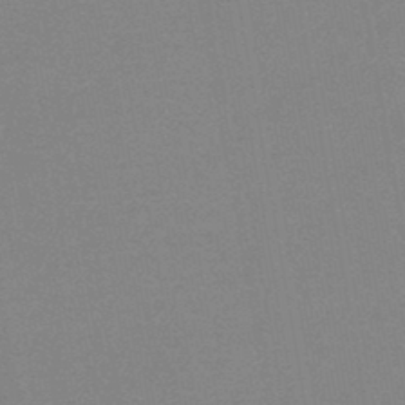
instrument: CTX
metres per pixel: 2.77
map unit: HNb
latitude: -45.2565
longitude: -40.3278
